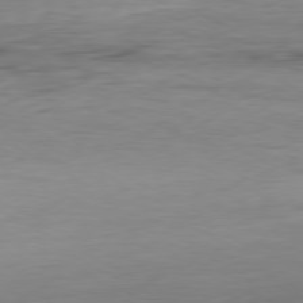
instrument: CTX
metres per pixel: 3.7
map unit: Ap
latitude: -80.8786
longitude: -95.8206
